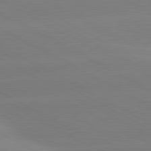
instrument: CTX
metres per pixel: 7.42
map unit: lApd
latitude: 80.7246
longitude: -153.5938
